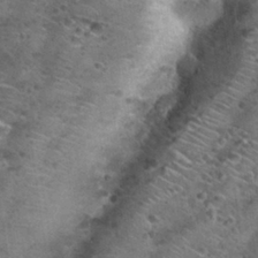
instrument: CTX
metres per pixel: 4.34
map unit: Nhu
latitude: 29.4993
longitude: -49.8394
